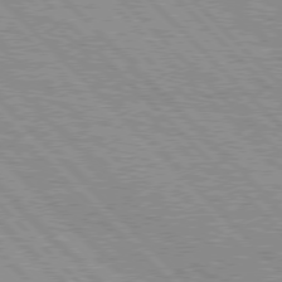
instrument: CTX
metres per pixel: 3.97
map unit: lApd
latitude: 76.5734
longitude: -73.6127
